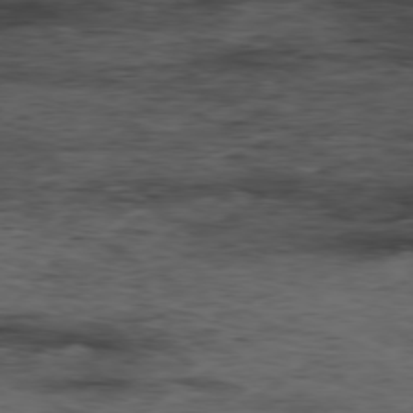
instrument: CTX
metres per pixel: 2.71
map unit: Hpe
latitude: -78.3684
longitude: 13.1431
